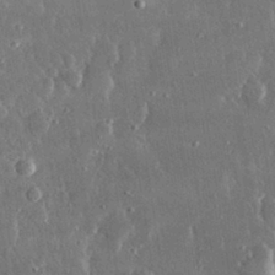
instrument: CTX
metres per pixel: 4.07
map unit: lHvf
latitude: 30.4223
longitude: -92.9513
